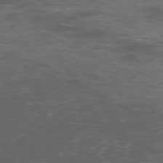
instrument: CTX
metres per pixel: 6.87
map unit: Ap
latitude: -76.2928
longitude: -67.3103
